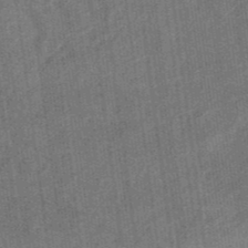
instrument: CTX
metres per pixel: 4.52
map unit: eHb
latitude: -38.1795
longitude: 79.7666
